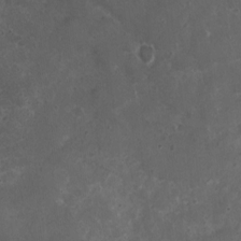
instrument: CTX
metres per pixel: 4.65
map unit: Nhu
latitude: 3.7260
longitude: -15.6883
